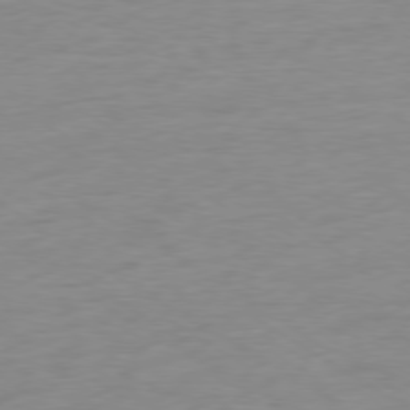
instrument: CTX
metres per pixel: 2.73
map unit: Ap
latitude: -78.9730
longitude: -58.4790
